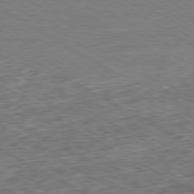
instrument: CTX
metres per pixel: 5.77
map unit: Ap
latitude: -80.4251
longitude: -87.6316
